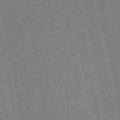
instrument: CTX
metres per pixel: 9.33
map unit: HNb
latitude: -50.4251
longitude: -42.2334
